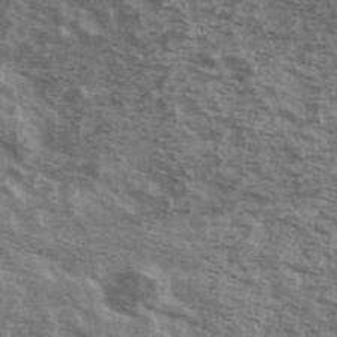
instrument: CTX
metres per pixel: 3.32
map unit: Ave
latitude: 40.0633
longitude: -110.1767
